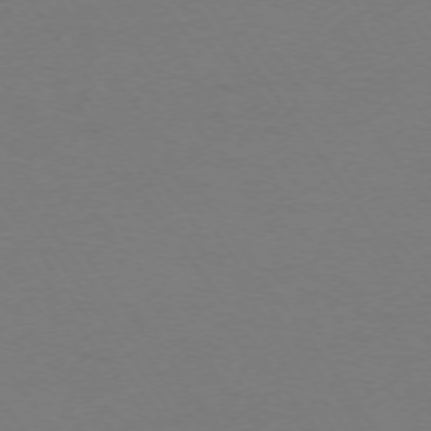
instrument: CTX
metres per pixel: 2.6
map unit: Ap
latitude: -74.5952
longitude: -73.5560
